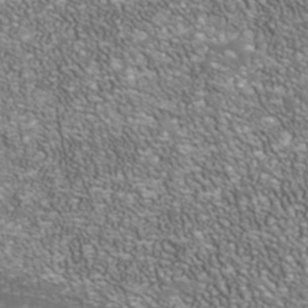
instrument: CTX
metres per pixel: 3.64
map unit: Nhu
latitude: -40.5574
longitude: -84.9136
